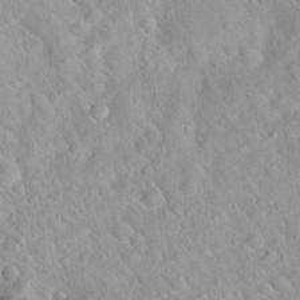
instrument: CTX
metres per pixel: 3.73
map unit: Hto
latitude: 21.3482
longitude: -52.8002
